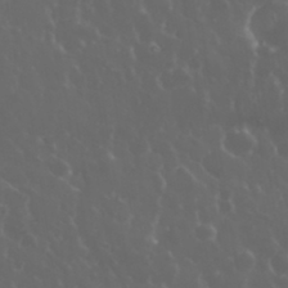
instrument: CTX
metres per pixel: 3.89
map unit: eHh
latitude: 33.8772
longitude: -59.7639
